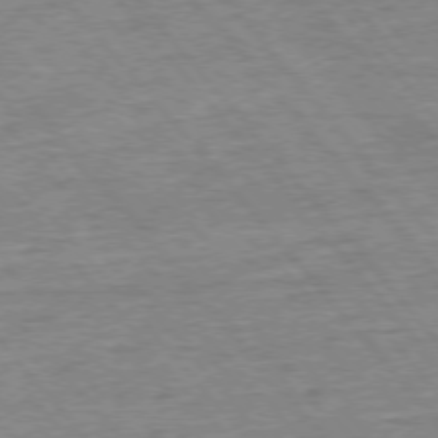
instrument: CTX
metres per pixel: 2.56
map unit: Ap
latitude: -77.0864
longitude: -96.6112
